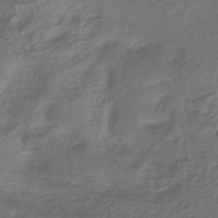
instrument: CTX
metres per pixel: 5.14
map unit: HNhu
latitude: -42.7652
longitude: 102.2740
